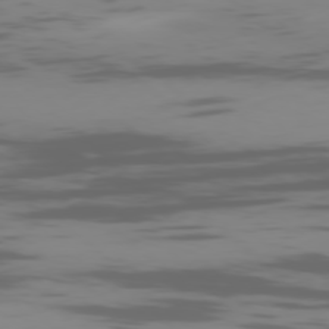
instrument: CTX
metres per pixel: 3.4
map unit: Ap
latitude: -77.9367
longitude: -64.7435
